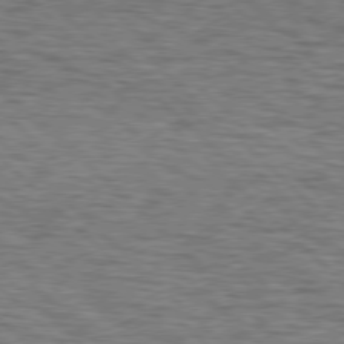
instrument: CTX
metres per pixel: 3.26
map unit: lApd
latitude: 77.1592
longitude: -71.1403
